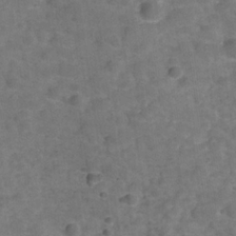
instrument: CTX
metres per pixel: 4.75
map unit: Hve
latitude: -29.9745
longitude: 93.6344
